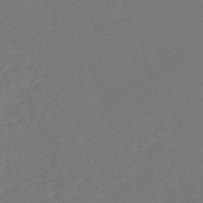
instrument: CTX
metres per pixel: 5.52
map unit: lHb
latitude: -49.8045
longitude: 82.8975
